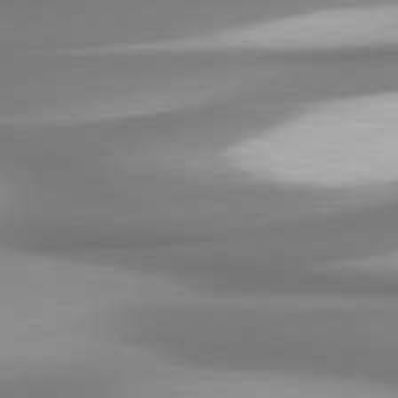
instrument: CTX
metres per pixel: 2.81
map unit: lApd
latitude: 80.5168
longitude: 179.0864
